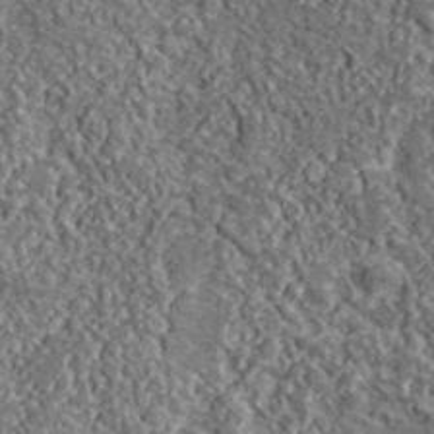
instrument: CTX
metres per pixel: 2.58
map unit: lHvf
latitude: 38.9325
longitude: -88.0255
